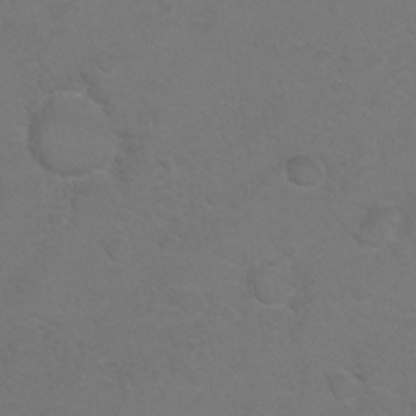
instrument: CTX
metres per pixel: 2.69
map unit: Hto
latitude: 6.3845
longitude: -30.8569
